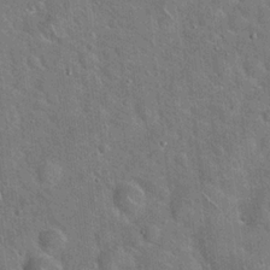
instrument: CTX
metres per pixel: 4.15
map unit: Hto
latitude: 19.9528
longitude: -51.7071
